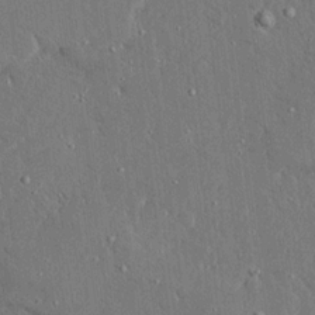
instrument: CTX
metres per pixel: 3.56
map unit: Ave
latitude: 16.6491
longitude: -140.0633
